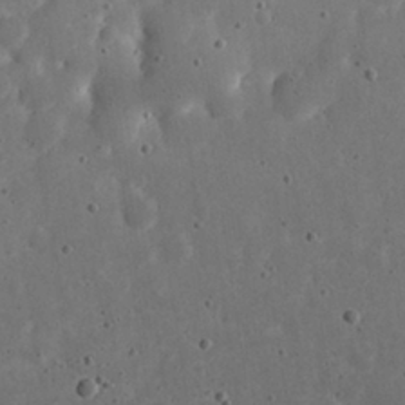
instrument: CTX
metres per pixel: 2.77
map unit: eHh
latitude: 22.1578
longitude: -66.8569
